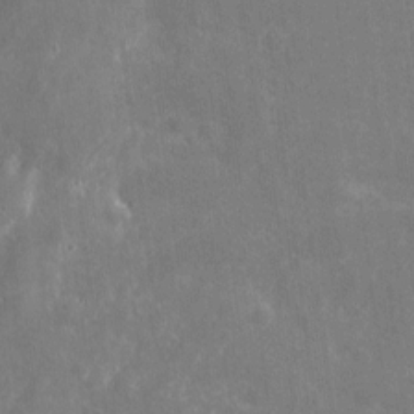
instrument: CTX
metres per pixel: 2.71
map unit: eHh
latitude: 8.7246
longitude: -71.7638
